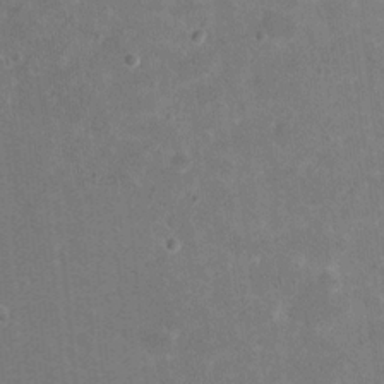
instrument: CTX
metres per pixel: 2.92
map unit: eHh
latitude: 19.9906
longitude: -63.8773
